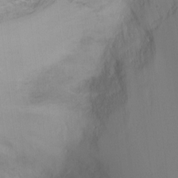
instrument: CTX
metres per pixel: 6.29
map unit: Ht
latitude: -6.7085
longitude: -26.3278
